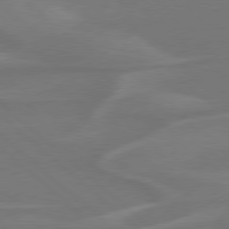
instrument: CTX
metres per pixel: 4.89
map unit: Hpe
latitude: 78.2145
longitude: -125.1781
